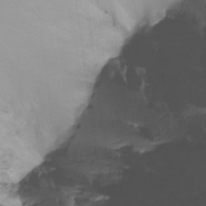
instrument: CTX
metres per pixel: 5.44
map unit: Htu
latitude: -14.8597
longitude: -45.9528
